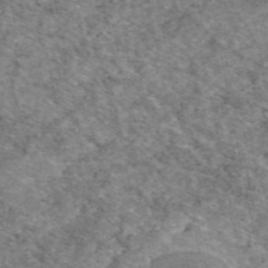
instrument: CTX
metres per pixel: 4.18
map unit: eAb
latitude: 48.7435
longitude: 114.5196
